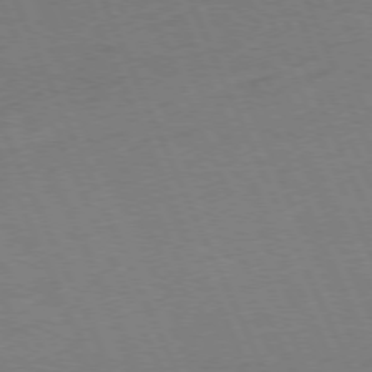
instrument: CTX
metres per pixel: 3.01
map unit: Ap
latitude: -76.7841
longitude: -72.4601
